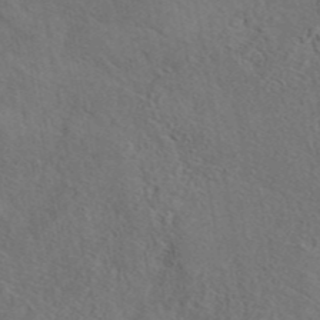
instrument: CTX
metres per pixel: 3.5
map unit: eAb
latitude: 43.2348
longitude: 110.8597
